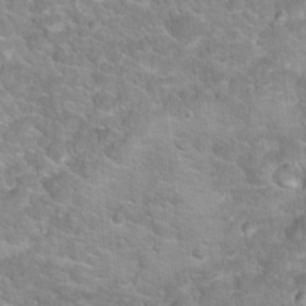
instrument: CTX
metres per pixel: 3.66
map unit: Hto
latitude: 18.0822
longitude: -36.1011
